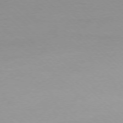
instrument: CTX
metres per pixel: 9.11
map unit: Ap
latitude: -77.5021
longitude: -70.4790
